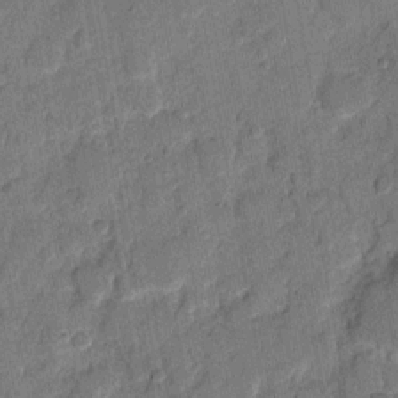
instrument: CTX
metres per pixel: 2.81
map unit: eHh
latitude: 8.8380
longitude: -66.3278
